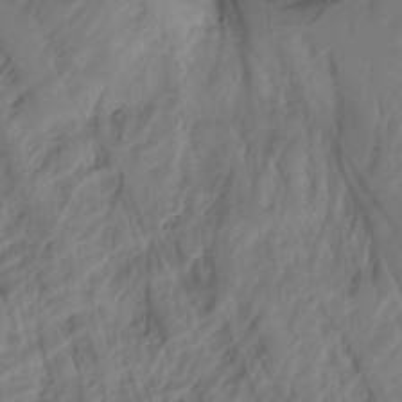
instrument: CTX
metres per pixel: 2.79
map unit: Hto
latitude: -8.5952
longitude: -44.6868
